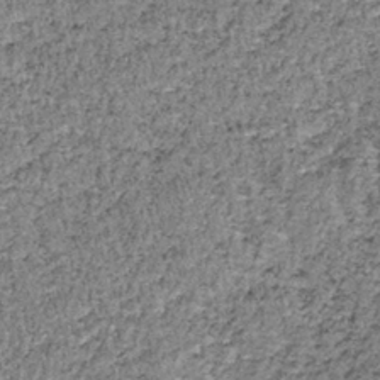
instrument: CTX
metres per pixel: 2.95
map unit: lHb
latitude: -38.2172
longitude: 65.3132
